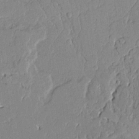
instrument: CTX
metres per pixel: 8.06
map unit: Aa
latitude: 10.6113
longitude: -129.3104
